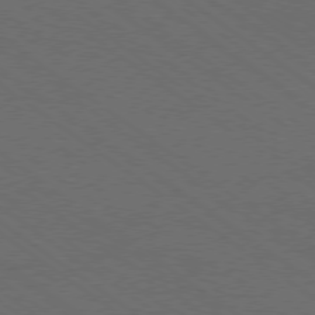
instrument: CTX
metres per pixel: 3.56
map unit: Ap
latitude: -79.2376
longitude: -64.0444
